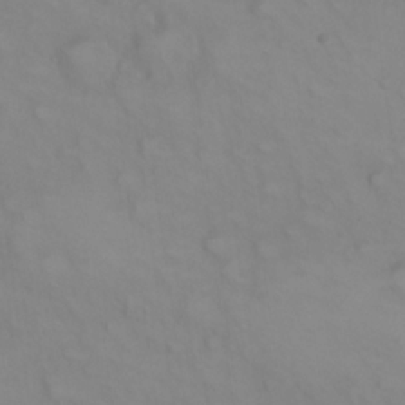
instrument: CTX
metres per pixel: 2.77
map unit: eHh
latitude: 22.8569
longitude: -61.8583
